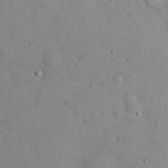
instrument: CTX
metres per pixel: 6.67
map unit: eHh
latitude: 22.5357
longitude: -58.8569
